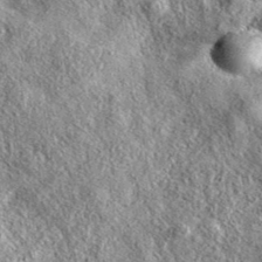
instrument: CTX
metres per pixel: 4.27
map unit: eAb
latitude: 37.7449
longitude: 109.5966
